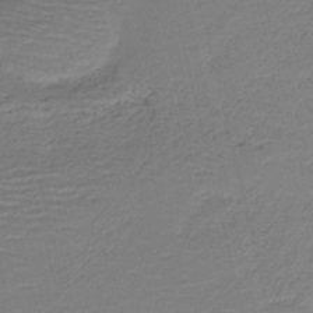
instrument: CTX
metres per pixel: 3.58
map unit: HNb
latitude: -41.7477
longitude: 50.6140
